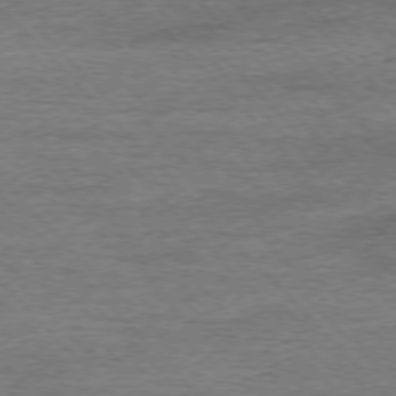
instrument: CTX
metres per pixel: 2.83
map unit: Ap
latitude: -76.6518
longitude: -96.9514
